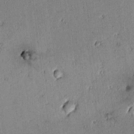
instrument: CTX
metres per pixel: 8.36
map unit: lAvf
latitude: 5.8016
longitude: 168.2172
